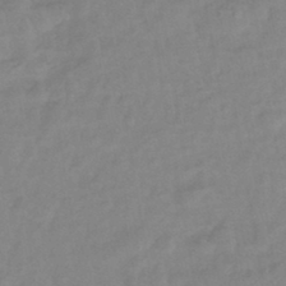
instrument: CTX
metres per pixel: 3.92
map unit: eHb
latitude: -43.2753
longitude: 85.1242
